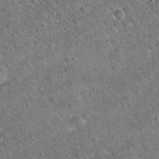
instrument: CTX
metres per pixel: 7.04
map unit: Hto
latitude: 19.4804
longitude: -50.3467
